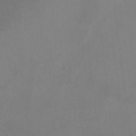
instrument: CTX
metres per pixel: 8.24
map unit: Ht
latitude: -10.4440
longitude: -38.9136
